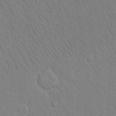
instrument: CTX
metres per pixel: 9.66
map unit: eHh
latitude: 16.1956
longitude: -72.2334
